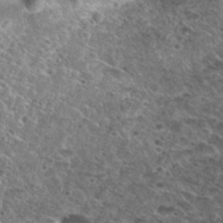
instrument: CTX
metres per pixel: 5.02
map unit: Nhu
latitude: 29.3293
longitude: -49.7072
